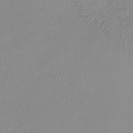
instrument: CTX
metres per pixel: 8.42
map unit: HNb
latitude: -34.2362
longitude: 63.9745
